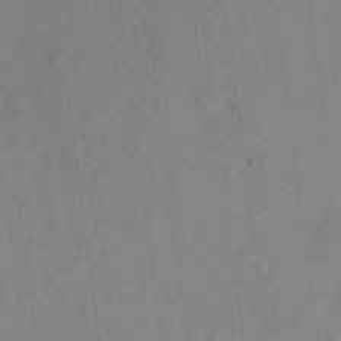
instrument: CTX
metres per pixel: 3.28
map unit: eHh
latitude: 4.5546
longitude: -73.8584
